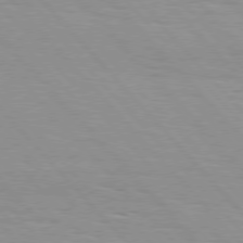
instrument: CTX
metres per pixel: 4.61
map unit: Hpe
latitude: 76.3278
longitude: -154.2522
